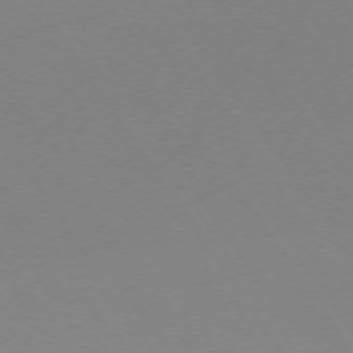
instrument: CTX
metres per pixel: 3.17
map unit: Ap
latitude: -73.7477
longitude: -72.1389
